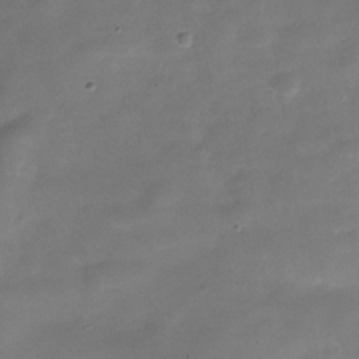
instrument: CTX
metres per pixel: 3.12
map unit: Hve
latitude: -31.1053
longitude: 93.1620
